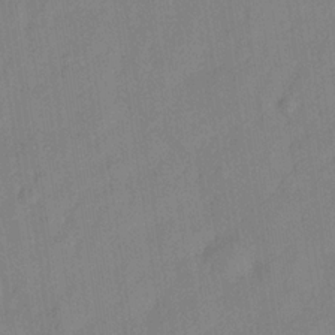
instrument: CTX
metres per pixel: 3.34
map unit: Hve
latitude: -32.7841
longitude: 92.2550
